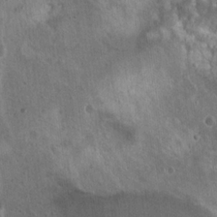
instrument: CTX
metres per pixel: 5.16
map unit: Nhu
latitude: 19.1781
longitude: -29.9717
